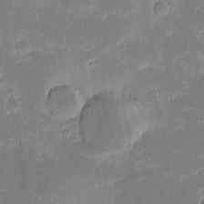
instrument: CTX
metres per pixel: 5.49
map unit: eHh
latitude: -1.6911
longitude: -83.9717
